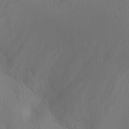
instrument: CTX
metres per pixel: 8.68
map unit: Ht
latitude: -7.0108
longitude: -20.1011
